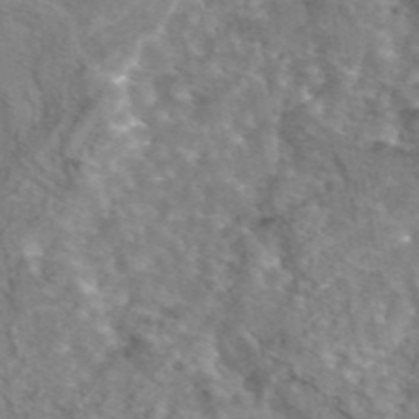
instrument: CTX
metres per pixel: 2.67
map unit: eAb
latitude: 44.8569
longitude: 107.8423
